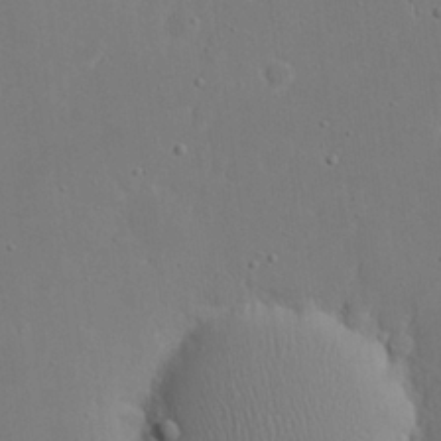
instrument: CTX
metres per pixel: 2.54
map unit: eHh
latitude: 20.7058
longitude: -71.2915
